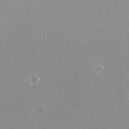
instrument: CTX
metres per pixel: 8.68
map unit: eHh
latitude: -12.0094
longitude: -61.7071
